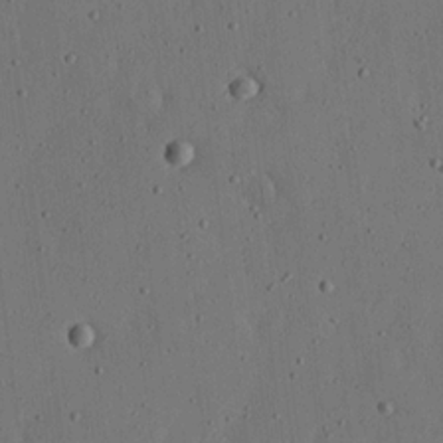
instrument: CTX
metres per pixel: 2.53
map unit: lHvf
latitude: 19.4804
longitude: -114.8946
